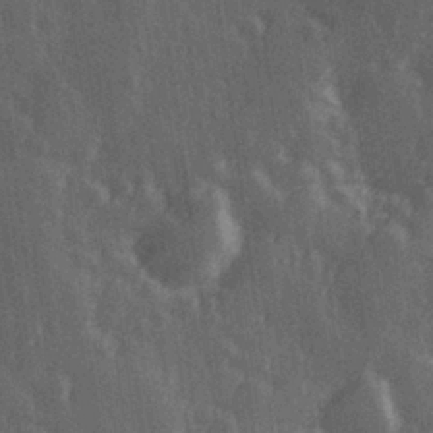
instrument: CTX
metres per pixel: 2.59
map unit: Hve
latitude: 27.0836
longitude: 147.0297
